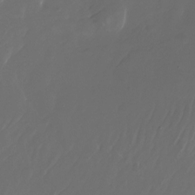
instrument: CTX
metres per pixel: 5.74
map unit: Nhu
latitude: -28.4062
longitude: -71.0836
